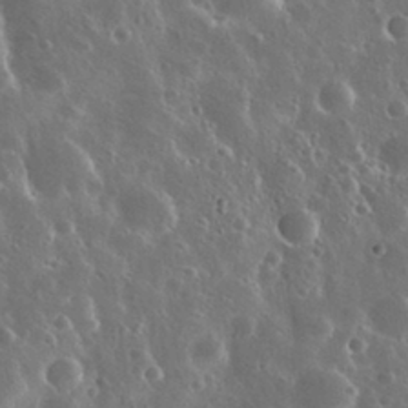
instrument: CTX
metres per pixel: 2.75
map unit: Nhu
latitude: 30.7058
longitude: -56.0255
